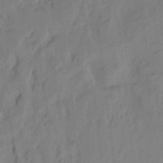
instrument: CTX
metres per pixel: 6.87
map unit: eHh
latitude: 5.3671
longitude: -73.7639
